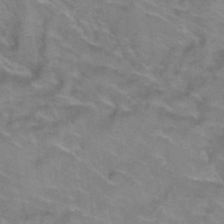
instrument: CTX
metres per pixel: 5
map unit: Hto
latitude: 38.9703
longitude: -41.8205
